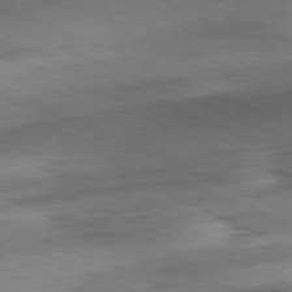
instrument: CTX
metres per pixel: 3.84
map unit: Ap
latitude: -81.7667
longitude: -83.2348
